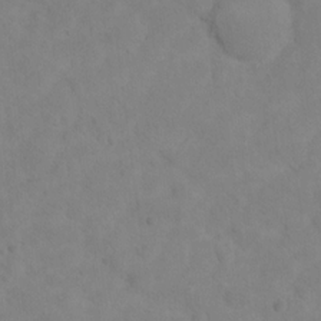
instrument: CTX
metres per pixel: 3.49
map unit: Hto
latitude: 12.1200
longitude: -37.3104
